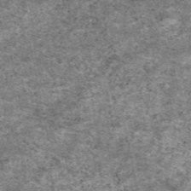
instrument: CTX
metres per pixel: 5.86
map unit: eAb
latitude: 50.2711
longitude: 109.5399
